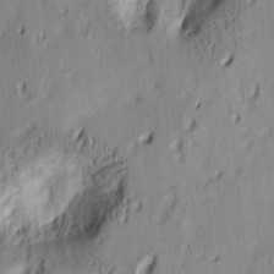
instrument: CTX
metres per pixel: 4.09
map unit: lAa
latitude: 5.3859
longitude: -113.9339
